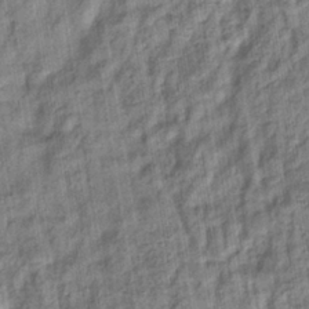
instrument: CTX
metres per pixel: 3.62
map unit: eHb
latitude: -36.2172
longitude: 79.6721
